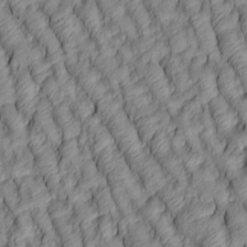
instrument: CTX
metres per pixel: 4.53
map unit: lAa
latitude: 5.0269
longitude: -116.2523
